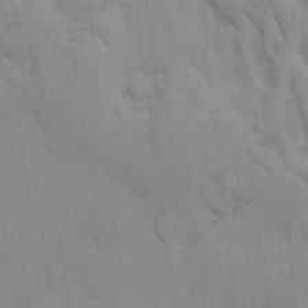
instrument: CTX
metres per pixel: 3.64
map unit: Ave
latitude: 9.5182
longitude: -102.7813
